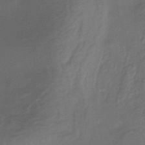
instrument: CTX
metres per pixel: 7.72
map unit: eHb
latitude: -35.7855
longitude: 81.9178
